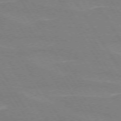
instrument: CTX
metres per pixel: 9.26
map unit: lApd
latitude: 72.9325
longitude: -56.4223
